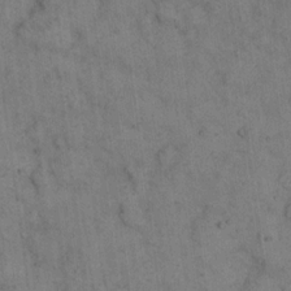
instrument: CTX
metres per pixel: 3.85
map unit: eHh
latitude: 15.0648
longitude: -63.0459
